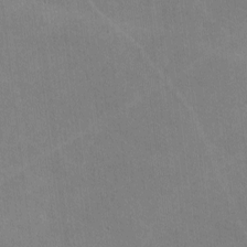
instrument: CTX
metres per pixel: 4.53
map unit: lHvf
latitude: -9.1053
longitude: -100.9136
